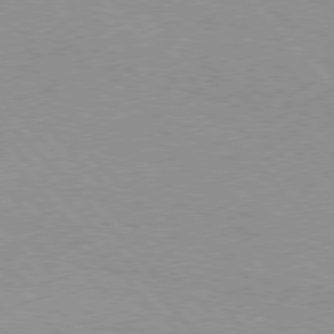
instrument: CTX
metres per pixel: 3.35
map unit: Hpe
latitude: 76.9324
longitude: -152.2145
